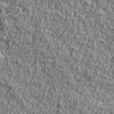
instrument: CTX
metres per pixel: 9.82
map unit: Ave
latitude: 41.7071
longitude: -111.9528
